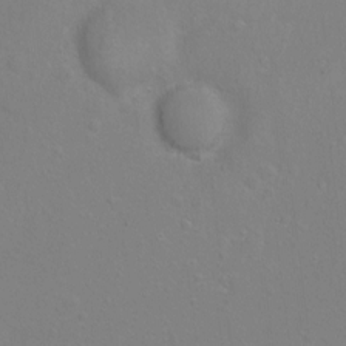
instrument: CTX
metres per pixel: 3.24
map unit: Hto
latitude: -5.6910
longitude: -35.4993
